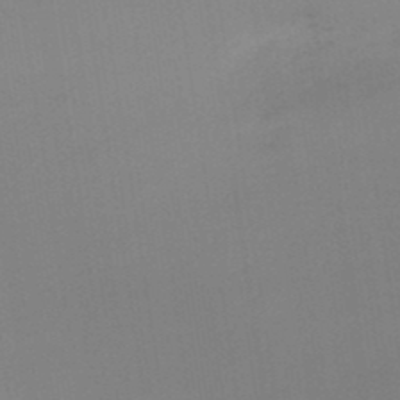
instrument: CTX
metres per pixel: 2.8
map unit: lHb
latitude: -48.9164
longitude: 67.3887
